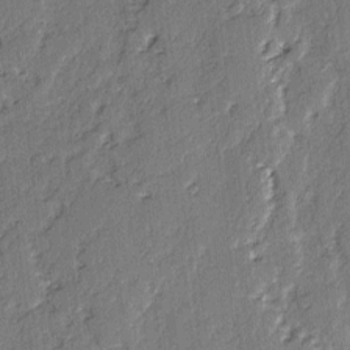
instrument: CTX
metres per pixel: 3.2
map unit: lAvf
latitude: -2.8974
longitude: -107.5371
